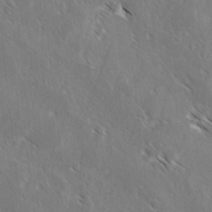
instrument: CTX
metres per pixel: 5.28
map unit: lAvf
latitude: -4.2550
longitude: -114.2144
